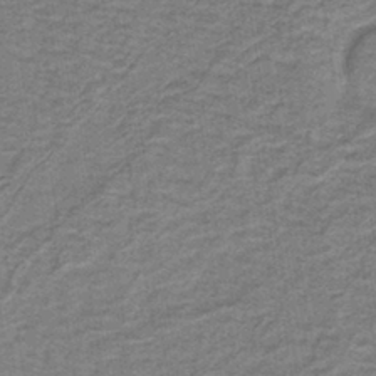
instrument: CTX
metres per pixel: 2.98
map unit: lHb
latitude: -40.4629
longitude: 55.3510
